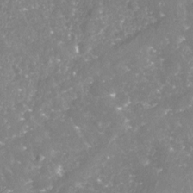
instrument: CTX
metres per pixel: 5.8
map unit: Nhu
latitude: -18.2739
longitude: -57.8961
